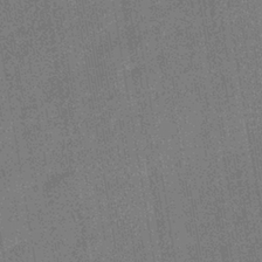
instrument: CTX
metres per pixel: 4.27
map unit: eHb
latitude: -35.0297
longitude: 81.0109
